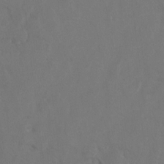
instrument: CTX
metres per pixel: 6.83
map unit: Hto
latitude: 8.2523
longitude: -34.8947
